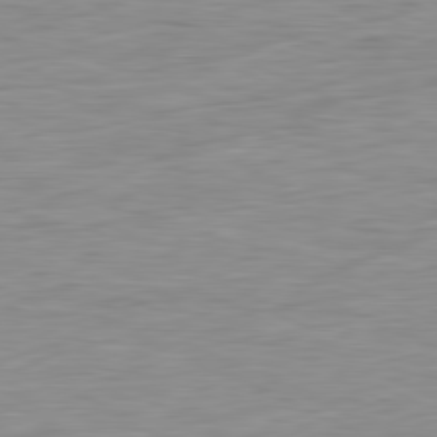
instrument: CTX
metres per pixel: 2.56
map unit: Ap
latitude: -81.6533
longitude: -76.9702
